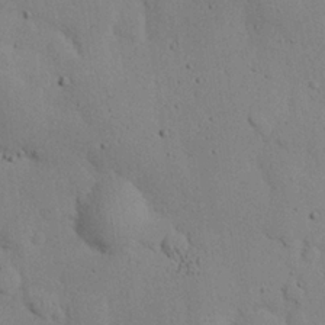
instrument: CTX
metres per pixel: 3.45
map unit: eHh
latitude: 24.7435
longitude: -72.3846
